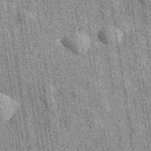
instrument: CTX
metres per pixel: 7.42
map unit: eAb
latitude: 38.9136
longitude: 107.3698
